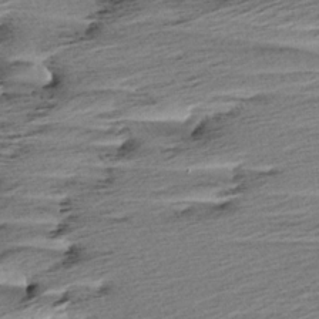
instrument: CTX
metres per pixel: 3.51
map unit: Aa
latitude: 6.4601
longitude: -137.1215
